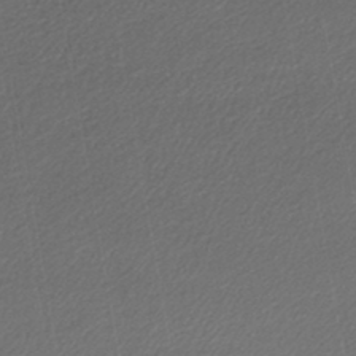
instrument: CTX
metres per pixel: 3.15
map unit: lHb
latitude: -43.7288
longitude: 61.7289
